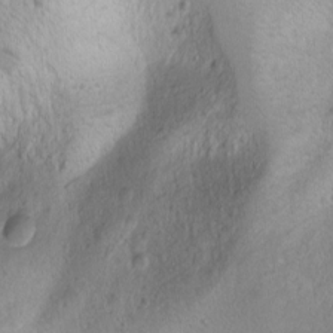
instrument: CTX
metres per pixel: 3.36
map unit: Nhu
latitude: -1.2376
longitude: -74.1767
